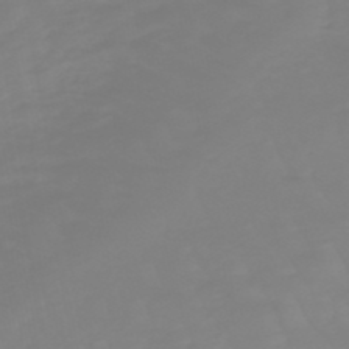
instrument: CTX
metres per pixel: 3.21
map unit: lHb
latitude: -49.0676
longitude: 82.2361
